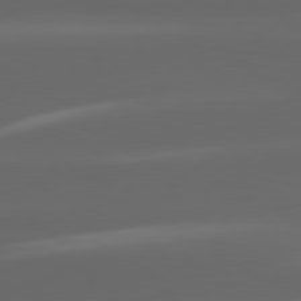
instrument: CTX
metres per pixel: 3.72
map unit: lApd
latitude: 80.3467
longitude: -145.0080
